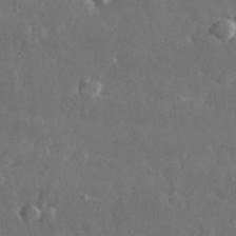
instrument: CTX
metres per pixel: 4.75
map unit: lHvf
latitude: 31.8584
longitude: -88.8191
